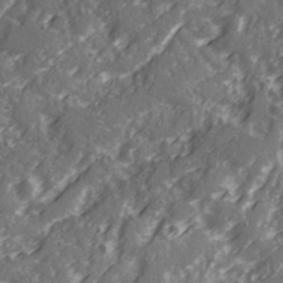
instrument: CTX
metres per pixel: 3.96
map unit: Ave
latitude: 21.1026
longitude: -131.5372
